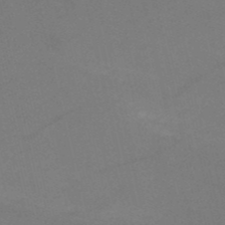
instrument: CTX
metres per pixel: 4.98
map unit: HNb
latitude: -52.5384
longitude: -46.2901
